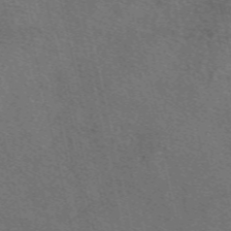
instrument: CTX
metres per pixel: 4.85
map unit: eAb
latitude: 50.8569
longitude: 110.3117
